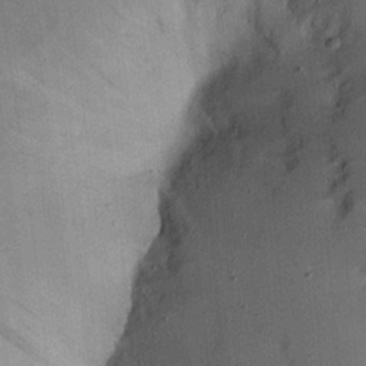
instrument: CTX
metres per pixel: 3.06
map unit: Nhu
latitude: 18.2522
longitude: -73.9528
